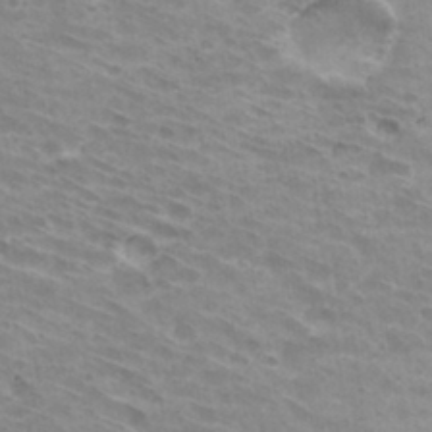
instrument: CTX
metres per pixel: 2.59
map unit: Hto
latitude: 32.9514
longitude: -42.8191
